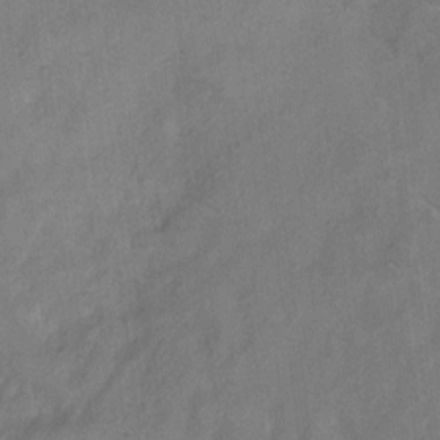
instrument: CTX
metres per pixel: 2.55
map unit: Hto
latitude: 6.7813
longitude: -62.3279
